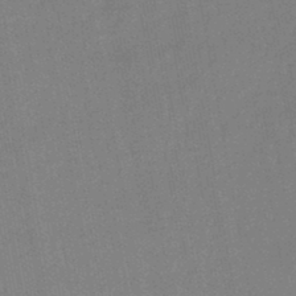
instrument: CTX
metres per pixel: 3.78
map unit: lHb
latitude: -44.9542
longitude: 67.7478
